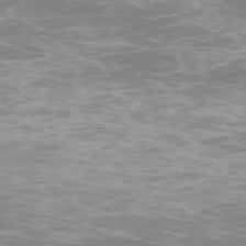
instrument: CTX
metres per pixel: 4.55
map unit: Ap
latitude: -74.4629
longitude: -76.8758
